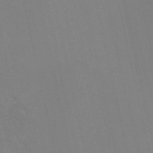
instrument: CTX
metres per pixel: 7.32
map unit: Nve
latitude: -58.5951
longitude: 50.4440
